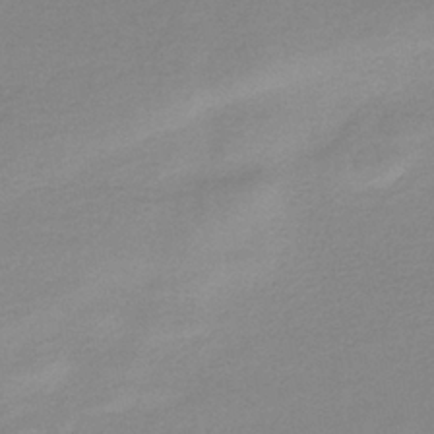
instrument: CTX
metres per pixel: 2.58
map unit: HNb
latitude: -34.3495
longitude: 61.5588
